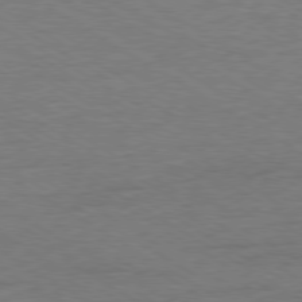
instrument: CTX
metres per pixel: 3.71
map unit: Ap
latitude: -80.0283
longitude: -87.1592
